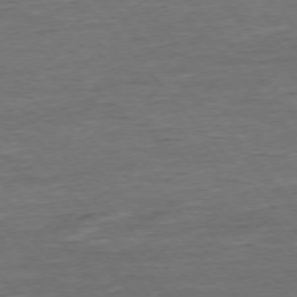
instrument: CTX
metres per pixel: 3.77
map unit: Ap
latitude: -75.7289
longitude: -92.9513
